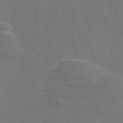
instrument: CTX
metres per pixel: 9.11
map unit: Nve
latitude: -58.4251
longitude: 65.4455
